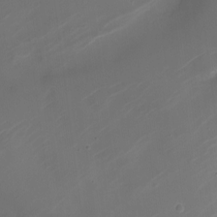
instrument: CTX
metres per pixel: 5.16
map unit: Nhe
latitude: -19.3321
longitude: 144.0472
